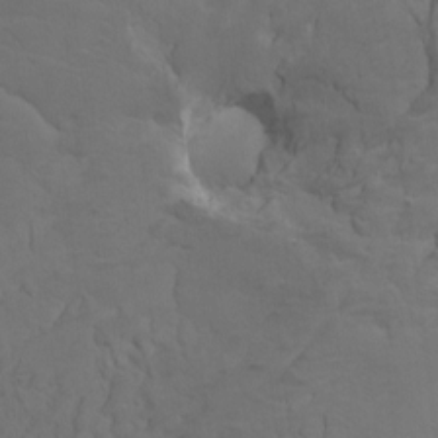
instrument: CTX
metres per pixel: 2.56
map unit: Htu
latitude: -7.3509
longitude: -65.6505
